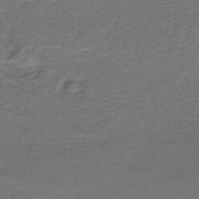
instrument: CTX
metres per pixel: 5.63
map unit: HNb
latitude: -36.6707
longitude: 53.5399
